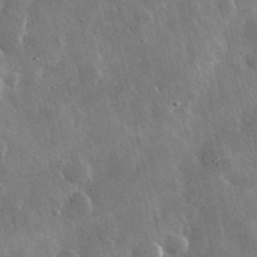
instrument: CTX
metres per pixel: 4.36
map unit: lHvf
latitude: 33.6694
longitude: -87.6316
